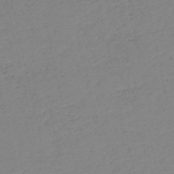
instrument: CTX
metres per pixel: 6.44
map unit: HNb
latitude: -53.5588
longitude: -39.1592
